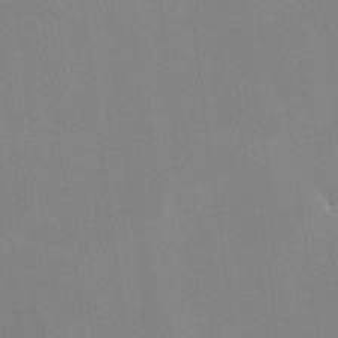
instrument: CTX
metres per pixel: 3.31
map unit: lHvf
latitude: -11.0487
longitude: -102.3278
